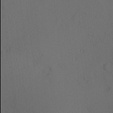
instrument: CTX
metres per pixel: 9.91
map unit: Hve
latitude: 13.5749
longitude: -89.9906
